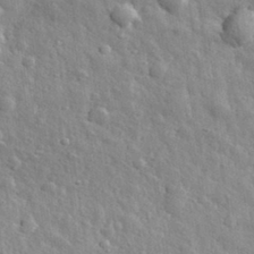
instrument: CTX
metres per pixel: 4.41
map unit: eHh
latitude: 32.4412
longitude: -79.2348
